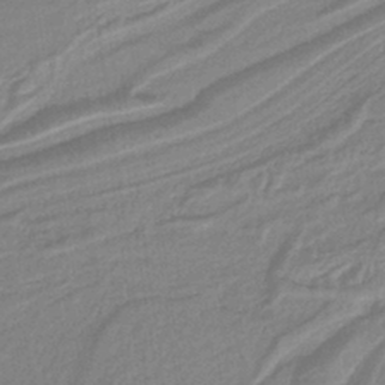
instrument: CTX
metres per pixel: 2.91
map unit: HNb
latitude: -36.8030
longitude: 58.3495
